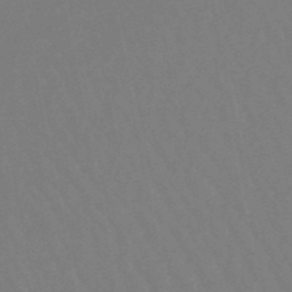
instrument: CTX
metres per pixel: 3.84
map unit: lHb
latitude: -49.5777
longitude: 71.3510
